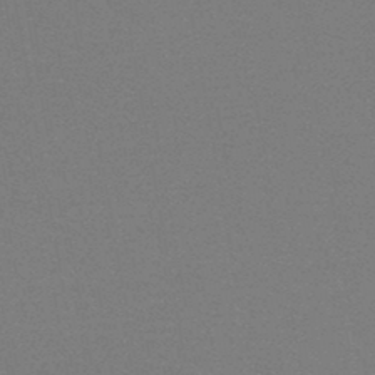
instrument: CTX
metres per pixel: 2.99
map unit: HNb
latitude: -45.9178
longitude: -40.1577
